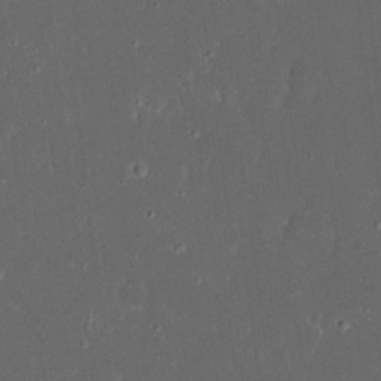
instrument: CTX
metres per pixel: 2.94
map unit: eHh
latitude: 17.2159
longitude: -73.8017
